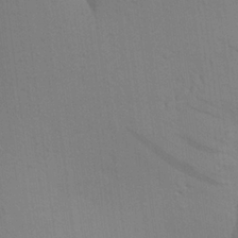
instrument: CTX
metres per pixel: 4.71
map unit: Aa
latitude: 22.9703
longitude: -145.1214
